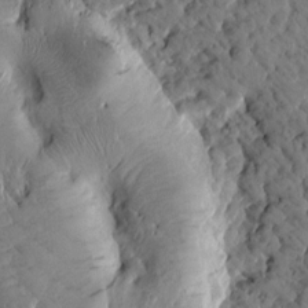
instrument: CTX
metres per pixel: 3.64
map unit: Htu
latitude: 2.1578
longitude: 179.5966
